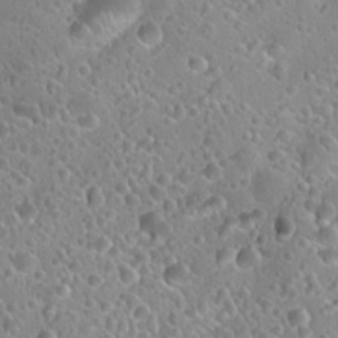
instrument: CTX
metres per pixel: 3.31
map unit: Hto
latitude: 21.3860
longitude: -53.5560
